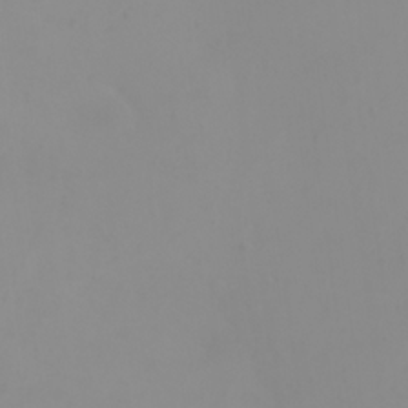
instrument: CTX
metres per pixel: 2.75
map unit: eHh
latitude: 23.9528
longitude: -65.0458
